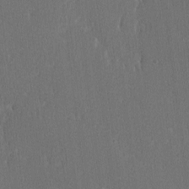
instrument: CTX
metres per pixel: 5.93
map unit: lAvf
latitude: -7.9745
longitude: -114.3089
